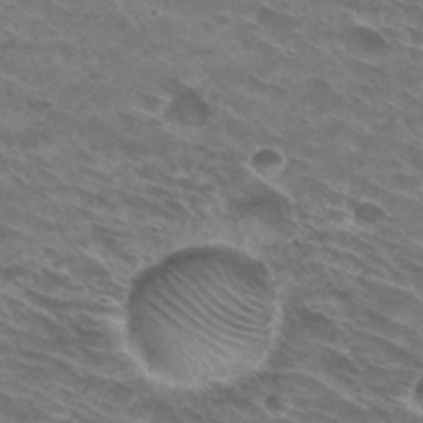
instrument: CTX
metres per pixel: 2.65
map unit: Hto
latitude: 30.2334
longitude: -44.2333
